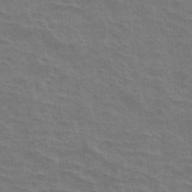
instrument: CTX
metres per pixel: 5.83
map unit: Hto
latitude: 33.5749
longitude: -44.3656
